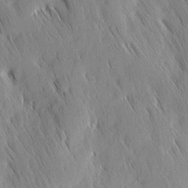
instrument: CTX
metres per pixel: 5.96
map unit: Ave
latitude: 9.4238
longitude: -104.2334
